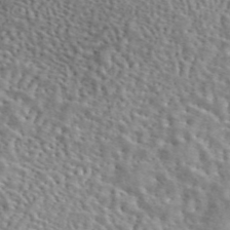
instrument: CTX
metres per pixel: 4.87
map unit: eAb
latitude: 44.2144
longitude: 113.8045
